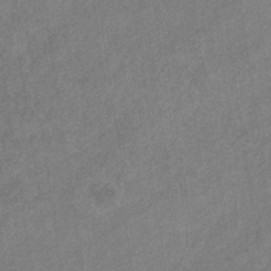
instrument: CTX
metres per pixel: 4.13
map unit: eHb
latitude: -31.6344
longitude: 71.7478
